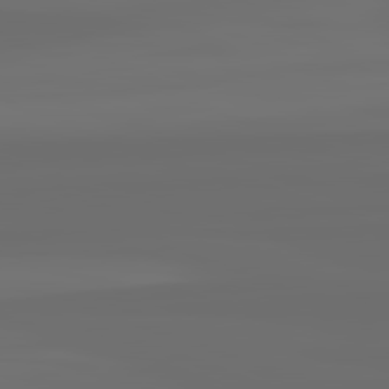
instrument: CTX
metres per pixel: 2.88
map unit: lApd
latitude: 82.4223
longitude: -165.9339
